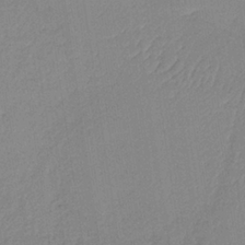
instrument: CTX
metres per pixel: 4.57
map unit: HNb
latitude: -34.1228
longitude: 63.4265
